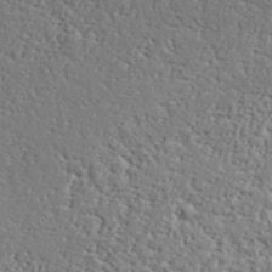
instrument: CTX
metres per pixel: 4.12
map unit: lHvf
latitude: 37.7828
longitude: -91.9528
